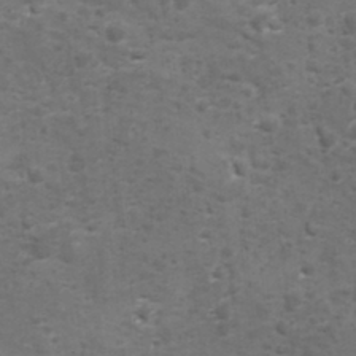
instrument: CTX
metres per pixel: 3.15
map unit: Ave
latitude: 11.6127
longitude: -104.6491
